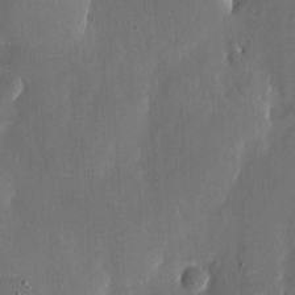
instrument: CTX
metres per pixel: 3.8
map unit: eHh
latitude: 5.8394
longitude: -68.8758
